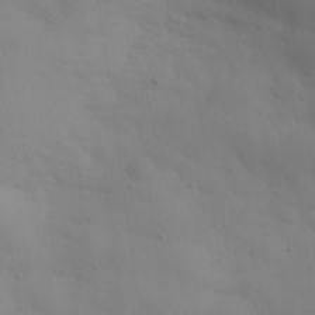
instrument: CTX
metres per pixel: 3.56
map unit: eHh
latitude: 30.3657
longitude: -68.4034
